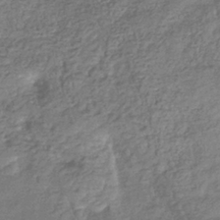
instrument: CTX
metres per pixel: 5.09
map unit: eHb
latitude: -35.9556
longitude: 80.4062
